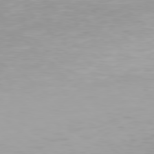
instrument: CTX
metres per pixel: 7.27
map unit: Hpe
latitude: 77.8772
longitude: -134.9702
